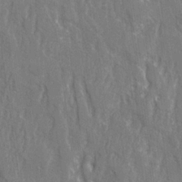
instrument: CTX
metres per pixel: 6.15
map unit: Ave
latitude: 22.2522
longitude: -134.2144
